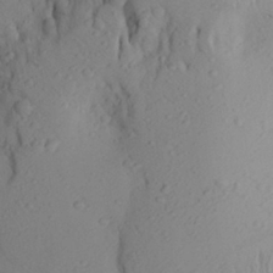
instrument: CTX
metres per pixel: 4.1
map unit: Aa
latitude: 25.2725
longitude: -147.4427
